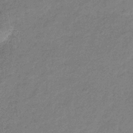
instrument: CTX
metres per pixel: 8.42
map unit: eHb
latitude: -38.6141
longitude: 80.4818
